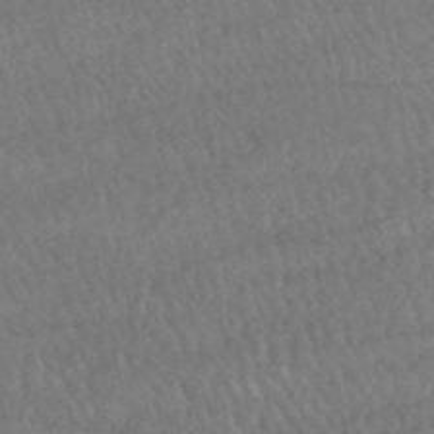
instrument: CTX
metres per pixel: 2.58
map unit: HNhu
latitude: -48.4251
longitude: 102.5574
